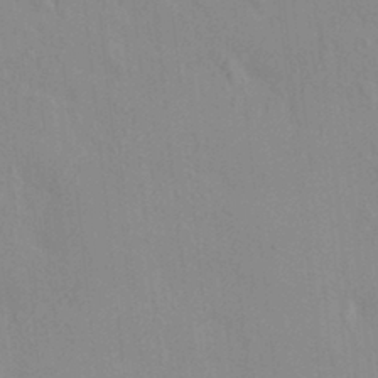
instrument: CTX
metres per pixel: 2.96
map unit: HNhu
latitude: 7.2348
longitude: 13.1242
